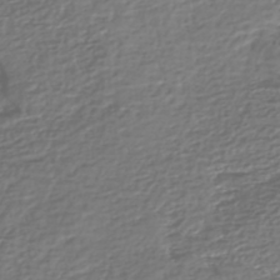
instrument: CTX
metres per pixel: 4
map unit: Nhe
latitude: -46.7274
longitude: -172.8946
